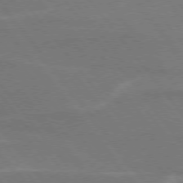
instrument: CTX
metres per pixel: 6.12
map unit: lApd
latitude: 75.1403
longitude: -67.9339
